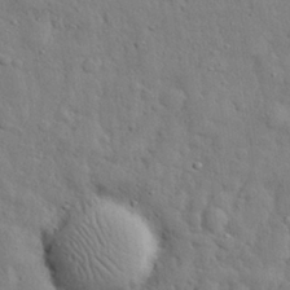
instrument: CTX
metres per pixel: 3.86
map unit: eHh
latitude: 28.7057
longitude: -75.6694
